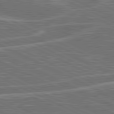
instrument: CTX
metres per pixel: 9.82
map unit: lApd
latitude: 81.2537
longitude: -167.5560
